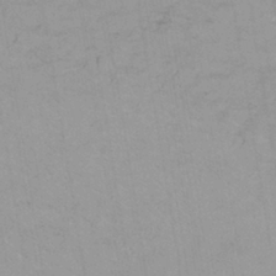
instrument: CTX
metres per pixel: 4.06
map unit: ANa
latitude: -38.8786
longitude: 95.7666
